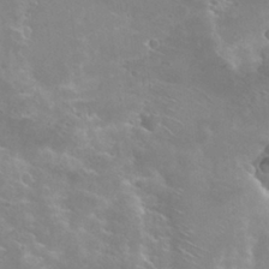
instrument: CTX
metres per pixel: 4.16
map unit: Hto
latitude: 26.7057
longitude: -40.1199
